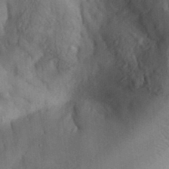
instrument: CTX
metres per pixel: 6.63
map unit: Aa
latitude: 32.3845
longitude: -142.0255
